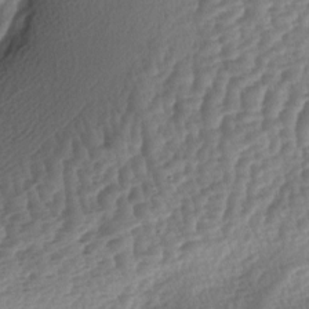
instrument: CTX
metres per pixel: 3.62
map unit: lAa
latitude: -3.2375
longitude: -127.8583
